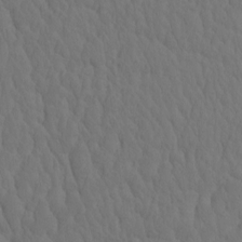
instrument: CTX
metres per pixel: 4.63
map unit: eHh
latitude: -2.4062
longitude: 15.0109
